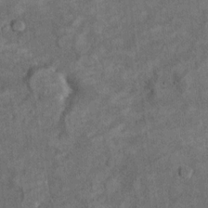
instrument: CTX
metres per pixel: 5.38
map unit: Hto
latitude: 8.2145
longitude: -36.1200
